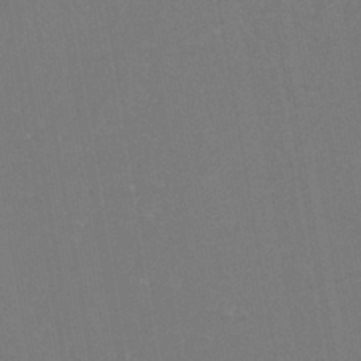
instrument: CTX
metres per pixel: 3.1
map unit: eHh
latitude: -44.6330
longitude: -29.0080
